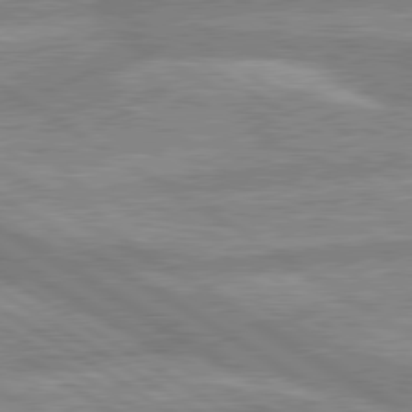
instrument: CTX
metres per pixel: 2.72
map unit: lApd
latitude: 80.1011
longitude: -169.8961
